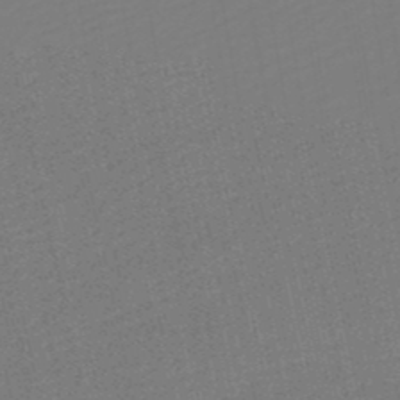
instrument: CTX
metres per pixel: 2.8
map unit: HNb
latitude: -48.7652
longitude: 59.4643
